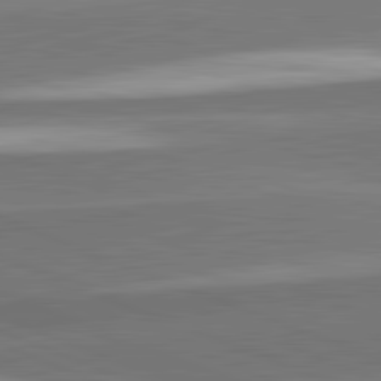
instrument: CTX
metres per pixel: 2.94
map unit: lApd
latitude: 82.4412
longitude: 151.3510
